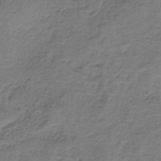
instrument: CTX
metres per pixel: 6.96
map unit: HNb
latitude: -35.8800
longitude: 56.8975
